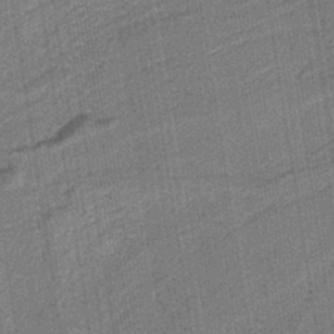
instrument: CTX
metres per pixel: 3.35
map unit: eAb
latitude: -40.0094
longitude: 51.8422
